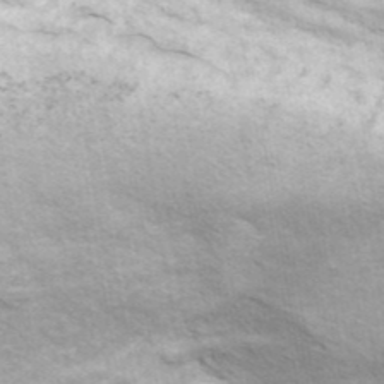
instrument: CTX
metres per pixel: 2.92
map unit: ANa
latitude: 41.4993
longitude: 17.6344
